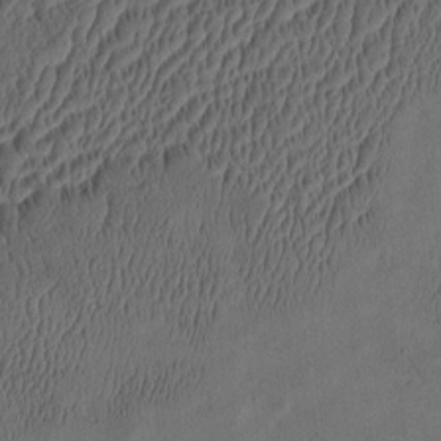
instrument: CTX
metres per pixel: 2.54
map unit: eHh
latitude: -3.2753
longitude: 17.2187
